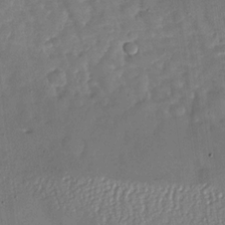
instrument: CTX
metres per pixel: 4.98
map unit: Nhu
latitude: -27.1242
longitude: -57.9528
